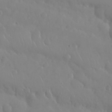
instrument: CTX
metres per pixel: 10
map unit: Nhu
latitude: 29.3859
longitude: -55.5371
